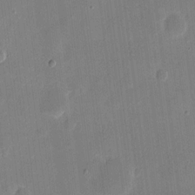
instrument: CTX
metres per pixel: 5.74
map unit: eHh
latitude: 10.4223
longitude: -68.8947
